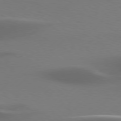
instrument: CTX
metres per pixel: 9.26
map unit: Hpe
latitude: 76.2711
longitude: -132.2712
